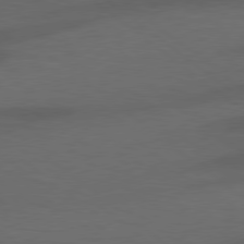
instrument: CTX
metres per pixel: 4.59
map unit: lApd
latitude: 78.2145
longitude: -55.8961
